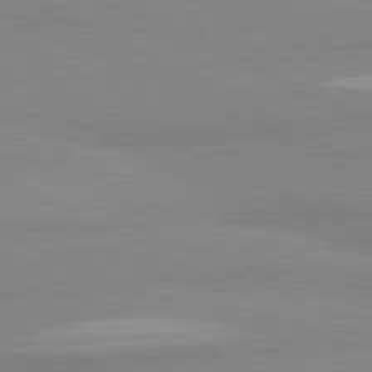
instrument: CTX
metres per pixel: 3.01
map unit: lApd
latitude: 81.3859
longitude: -179.8206
